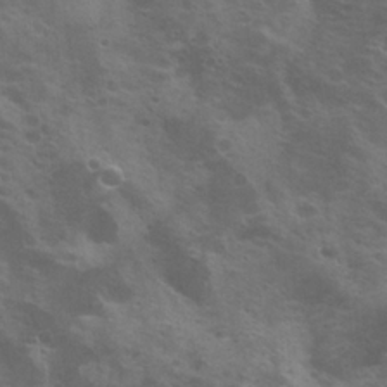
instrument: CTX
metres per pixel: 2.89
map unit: Nhu
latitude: 21.1214
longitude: -31.5371
